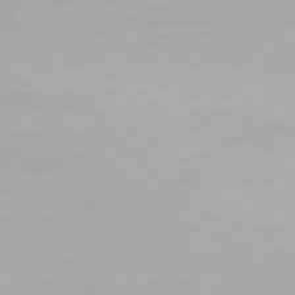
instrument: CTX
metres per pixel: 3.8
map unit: Hpe
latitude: 78.0444
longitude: -167.5560
